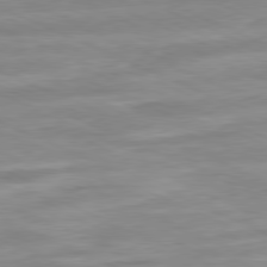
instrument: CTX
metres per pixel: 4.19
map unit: Ap
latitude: -81.5021
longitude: -87.1592
